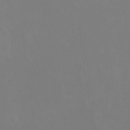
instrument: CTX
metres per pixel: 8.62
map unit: Hto
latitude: -7.5588
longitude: -38.7435
